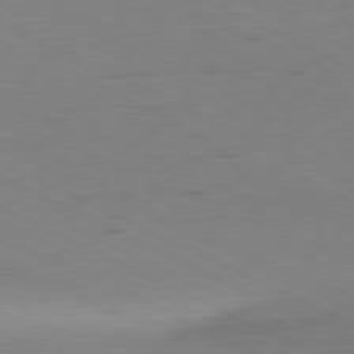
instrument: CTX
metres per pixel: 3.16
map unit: Ap
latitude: -81.3321
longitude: -62.4601
